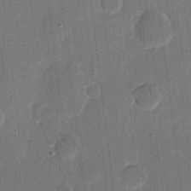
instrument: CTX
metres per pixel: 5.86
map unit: eHh
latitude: 9.5749
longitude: -68.4223
